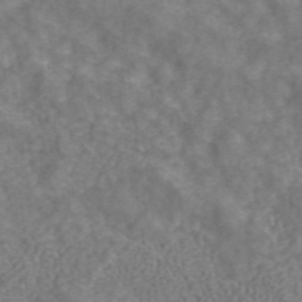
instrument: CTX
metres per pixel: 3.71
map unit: ANa
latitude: 43.5560
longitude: 26.2361
